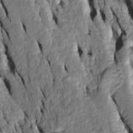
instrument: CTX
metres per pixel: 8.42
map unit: Htu
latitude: -7.6722
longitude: 144.4062
